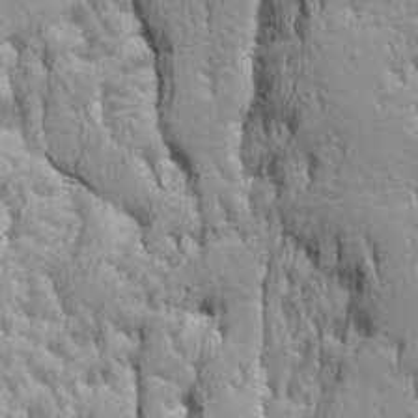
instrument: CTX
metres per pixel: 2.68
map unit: Ave
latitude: 14.3846
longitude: -131.5372
